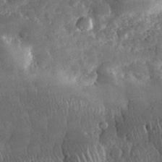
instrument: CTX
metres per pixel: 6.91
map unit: eHh
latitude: 31.3671
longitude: -69.6316
